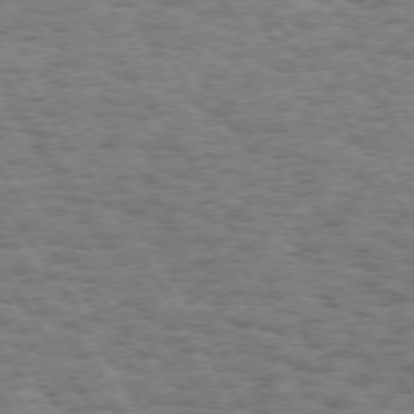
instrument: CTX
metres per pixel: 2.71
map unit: Hpe
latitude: 73.5938
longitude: -130.7436
